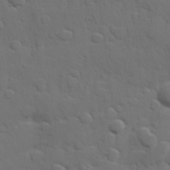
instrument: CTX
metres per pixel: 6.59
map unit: Hve
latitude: 24.8002
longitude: 148.2740
